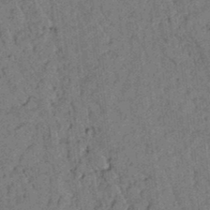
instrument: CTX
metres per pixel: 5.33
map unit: lAvf
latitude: 4.9325
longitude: 158.6896
